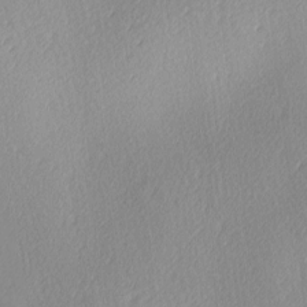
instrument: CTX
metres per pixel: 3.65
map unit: Ave
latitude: 3.7638
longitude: -113.3670
